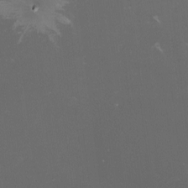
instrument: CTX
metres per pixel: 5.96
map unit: lHvf
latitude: -13.6911
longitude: -101.2915
